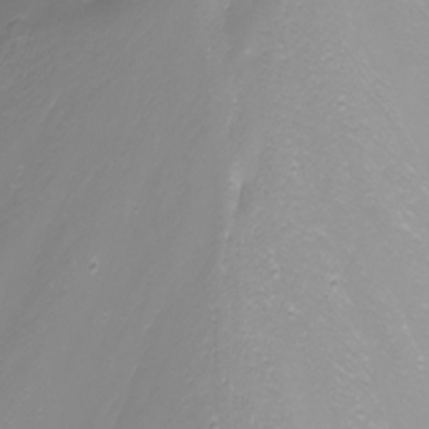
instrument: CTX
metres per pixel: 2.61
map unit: Nhu
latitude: -8.8408
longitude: -80.7246
